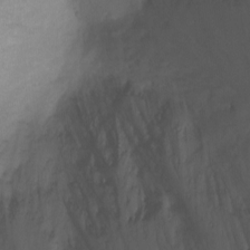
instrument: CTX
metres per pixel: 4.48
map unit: Nhu
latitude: -0.6519
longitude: -78.3656
